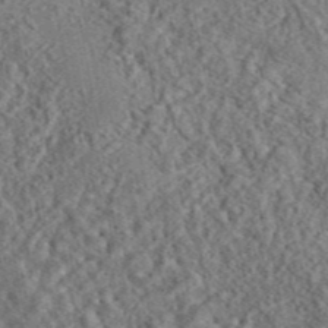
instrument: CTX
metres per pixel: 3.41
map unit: eAb
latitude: 43.8772
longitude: 116.7463
